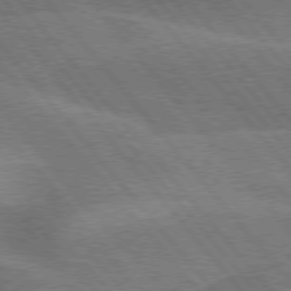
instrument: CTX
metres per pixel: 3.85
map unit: lApd
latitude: 76.2522
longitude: -61.4615
